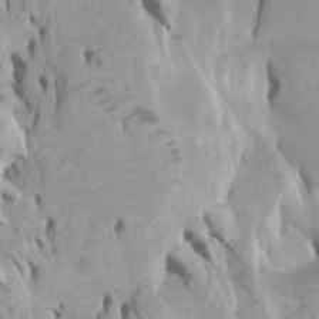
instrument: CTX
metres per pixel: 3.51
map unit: Htu
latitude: -5.9367
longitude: -76.6490
